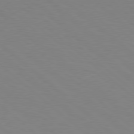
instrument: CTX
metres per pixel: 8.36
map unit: Hpe
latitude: 78.3090
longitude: -176.5357
